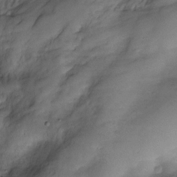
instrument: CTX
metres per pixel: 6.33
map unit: Nve
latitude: -27.5777
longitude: -148.7624
